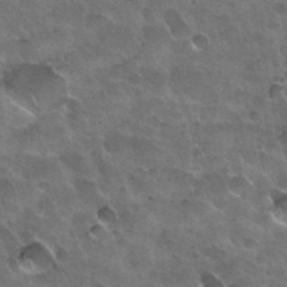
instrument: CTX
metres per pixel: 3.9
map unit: Nhu
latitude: 31.2915
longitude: -54.6301
